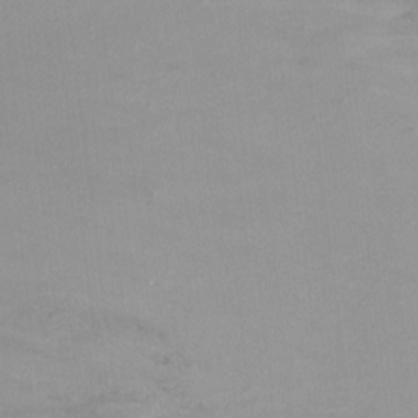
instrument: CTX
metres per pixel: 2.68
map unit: Ht
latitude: 3.0080
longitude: -27.7828
